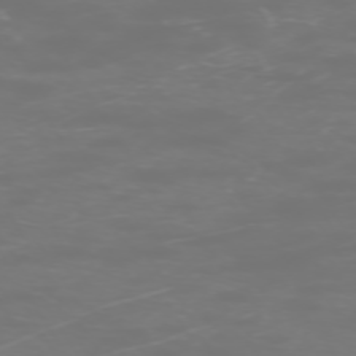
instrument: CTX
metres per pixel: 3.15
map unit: Hpe
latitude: -73.4454
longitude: 4.8975
